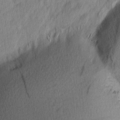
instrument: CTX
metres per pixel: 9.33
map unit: Ave
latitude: 13.2348
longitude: -106.5357
